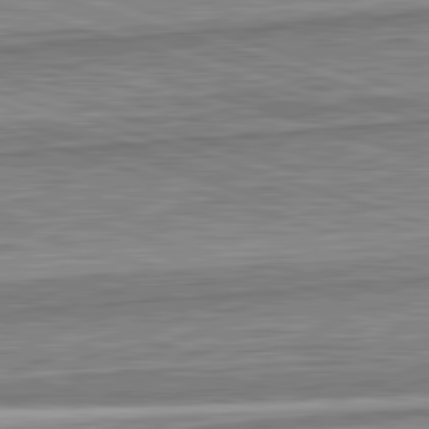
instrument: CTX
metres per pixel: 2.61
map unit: lApd
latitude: 82.5734
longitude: 167.6533
